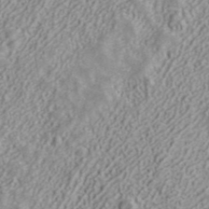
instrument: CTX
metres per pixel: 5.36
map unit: ANa
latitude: 41.5371
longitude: 30.5762
